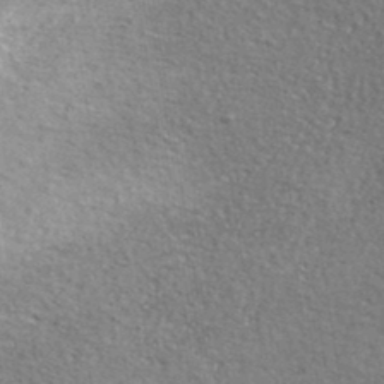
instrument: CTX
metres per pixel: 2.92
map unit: lHvf
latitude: 36.5735
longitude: -90.0633
